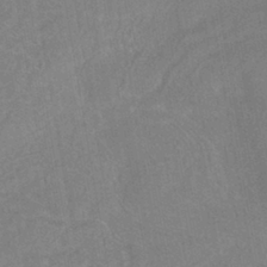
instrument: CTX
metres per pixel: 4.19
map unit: HNhu
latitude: -41.1053
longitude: 91.5966
